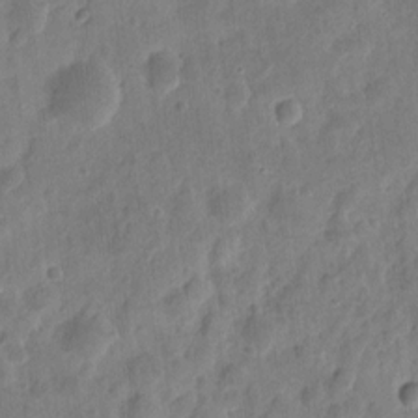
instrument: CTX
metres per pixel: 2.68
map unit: eHh
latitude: 9.1592
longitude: -74.0822
